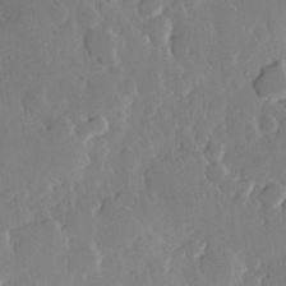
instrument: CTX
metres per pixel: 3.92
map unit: Hve
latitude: 25.9150
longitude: 150.6896
